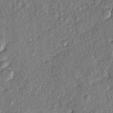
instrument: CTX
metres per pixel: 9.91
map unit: Htu
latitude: -5.7099
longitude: 155.1431
